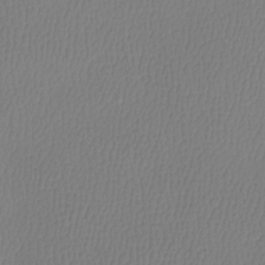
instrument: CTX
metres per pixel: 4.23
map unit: Htu
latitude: -13.3888
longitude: -47.3293
